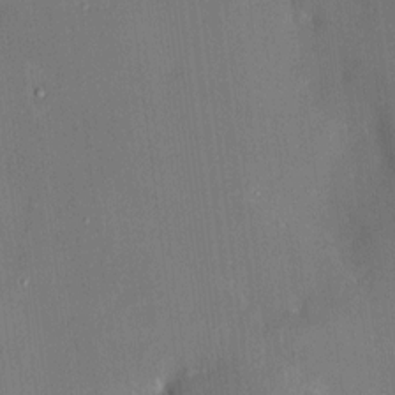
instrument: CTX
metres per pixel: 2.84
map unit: HNhu
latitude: 3.2348
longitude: 8.1417
